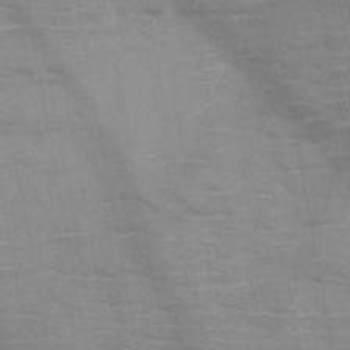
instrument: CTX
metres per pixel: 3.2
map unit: HNb
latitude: -46.4629
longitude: -47.4994
